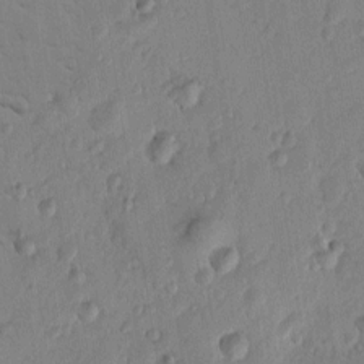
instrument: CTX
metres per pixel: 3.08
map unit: Htu
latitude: 2.0255
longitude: -178.3845
